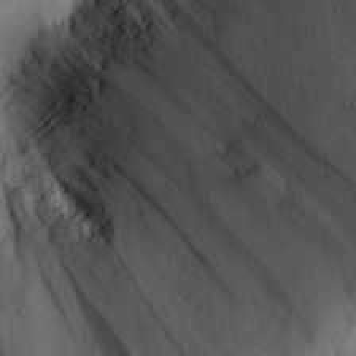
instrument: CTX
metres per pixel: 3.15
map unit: eHh
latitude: 27.8395
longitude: -79.6127
